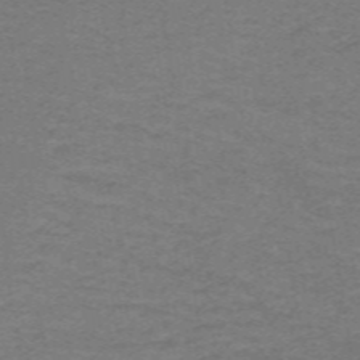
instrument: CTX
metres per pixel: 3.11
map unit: lHb
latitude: -43.0297
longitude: 54.5574
